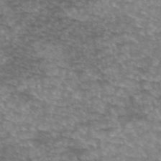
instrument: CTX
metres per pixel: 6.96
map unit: eAb
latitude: 45.3104
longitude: 103.5399
